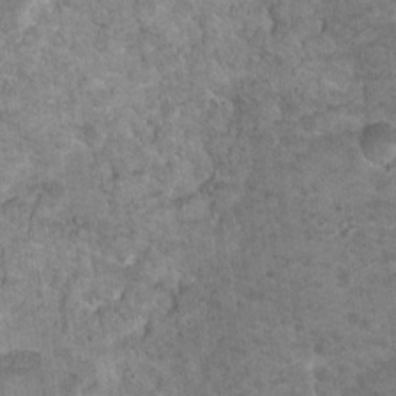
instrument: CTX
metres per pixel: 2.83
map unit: Nhu
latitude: 17.0836
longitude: -31.3104
